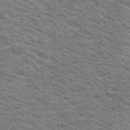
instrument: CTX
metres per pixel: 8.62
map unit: Hto
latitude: 19.2915
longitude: -37.6127
